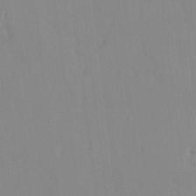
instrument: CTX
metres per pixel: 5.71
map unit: HNhu
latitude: 6.7246
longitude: 2.2361
